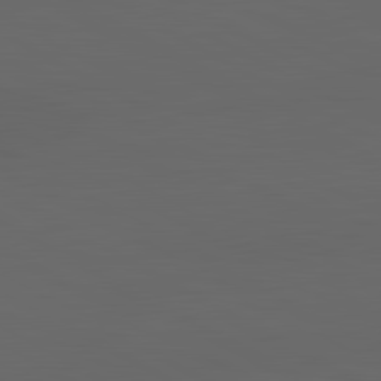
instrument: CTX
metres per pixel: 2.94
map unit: lApd
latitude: 82.1955
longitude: 131.6911
